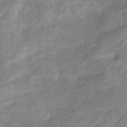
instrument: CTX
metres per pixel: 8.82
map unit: eHb
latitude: -36.6518
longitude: 75.9367
